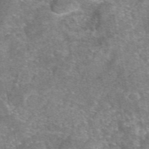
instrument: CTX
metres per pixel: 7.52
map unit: eAb
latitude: 46.6680
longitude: 103.1242
